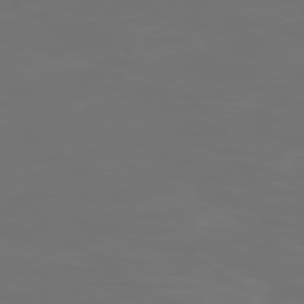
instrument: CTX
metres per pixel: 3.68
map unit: Ap
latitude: -78.5195
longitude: -94.4979
